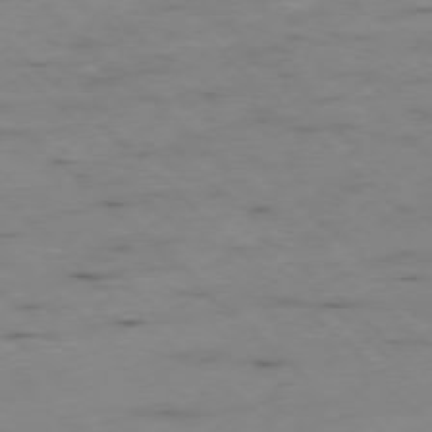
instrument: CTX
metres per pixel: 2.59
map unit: Ap
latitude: -78.1983
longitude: -61.2915
